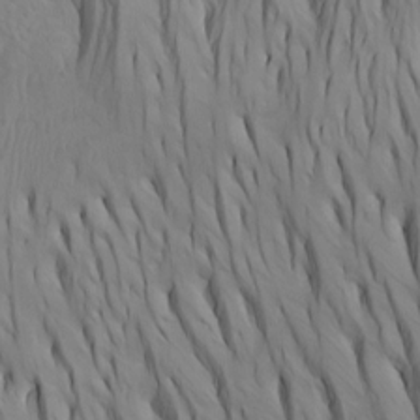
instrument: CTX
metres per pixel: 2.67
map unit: Htu
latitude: -7.4832
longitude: -66.1199
